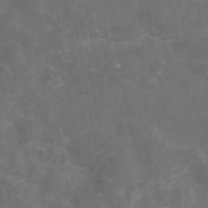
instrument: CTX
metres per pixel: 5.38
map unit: eAb
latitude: 46.1767
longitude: 126.1038
